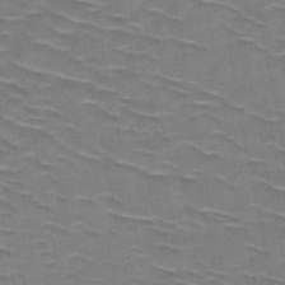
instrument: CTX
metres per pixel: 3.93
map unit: HNb
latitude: -48.1795
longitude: -48.1767
